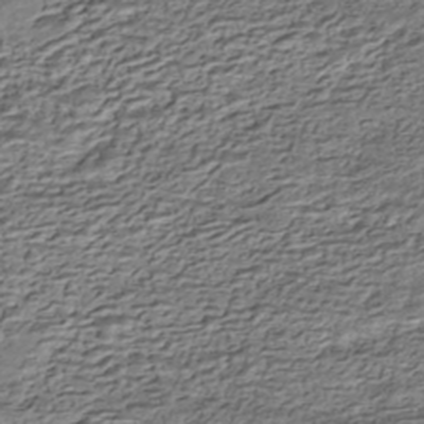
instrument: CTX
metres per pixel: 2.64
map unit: HNhu
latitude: -43.5021
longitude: 106.1795
